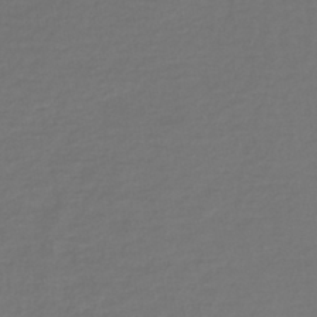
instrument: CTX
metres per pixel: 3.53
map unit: lHb
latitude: -42.8030
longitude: 73.1620
